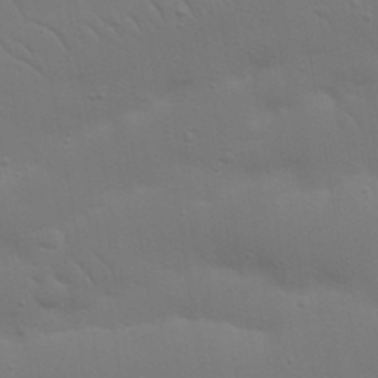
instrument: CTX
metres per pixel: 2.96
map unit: Nhu
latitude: 23.4804
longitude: -73.3671
